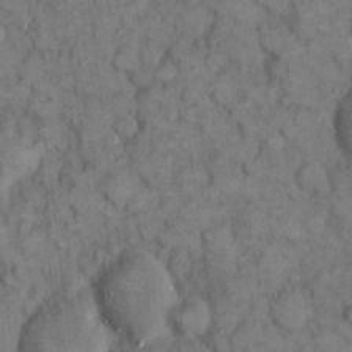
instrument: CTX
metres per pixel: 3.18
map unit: eHh
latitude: 12.9514
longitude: -64.8380
